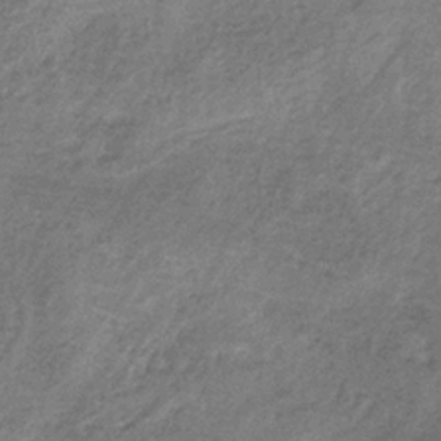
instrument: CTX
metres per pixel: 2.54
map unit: HNb
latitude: -32.8597
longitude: 59.0297
